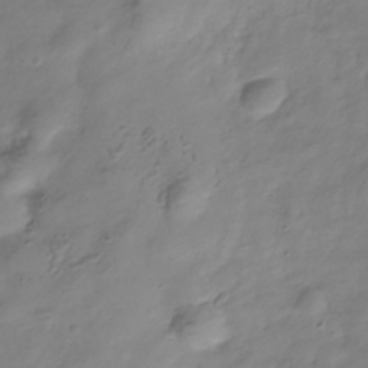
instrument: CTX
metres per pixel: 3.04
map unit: Hve
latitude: -34.0472
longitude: 90.5196
